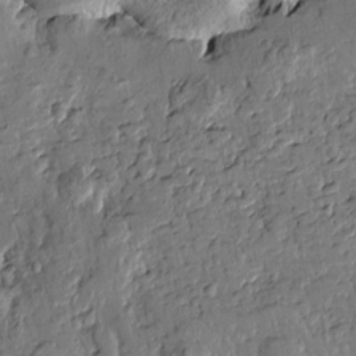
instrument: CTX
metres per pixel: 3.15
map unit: Htu
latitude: -0.4062
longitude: -176.5734
